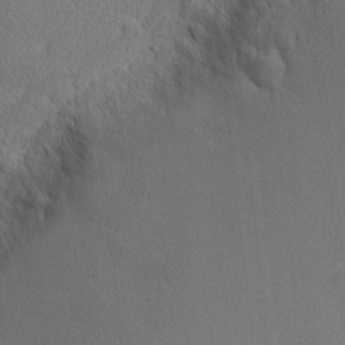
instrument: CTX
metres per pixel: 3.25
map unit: Nhu
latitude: 0.8002
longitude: -78.3845
